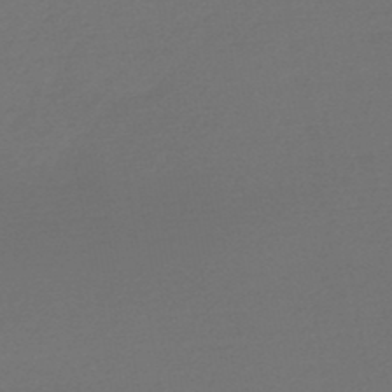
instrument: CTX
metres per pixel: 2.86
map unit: HNb
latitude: -47.7099
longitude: 57.7855
